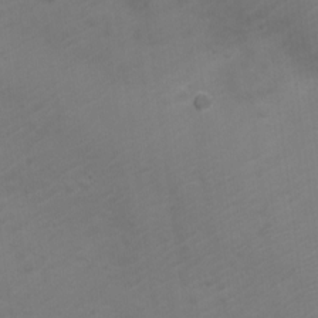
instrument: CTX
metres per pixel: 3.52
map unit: Nve
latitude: -20.4818
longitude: 106.6141
